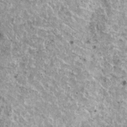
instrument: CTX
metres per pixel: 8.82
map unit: HNhu
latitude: 2.8947
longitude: 5.7099
